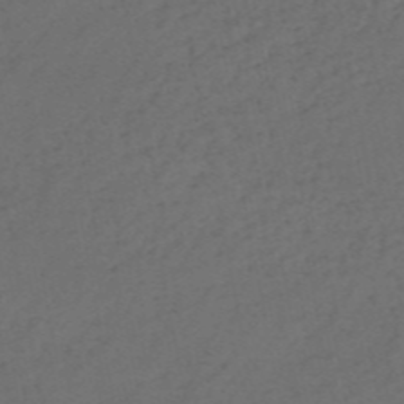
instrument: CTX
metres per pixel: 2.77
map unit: HNb
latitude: -55.4643
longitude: -44.3089
